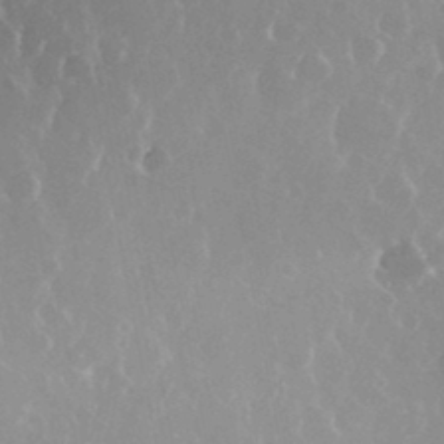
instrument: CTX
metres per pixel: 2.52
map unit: eHh
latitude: 34.5923
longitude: -58.7246
